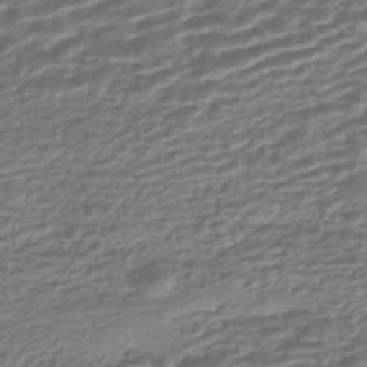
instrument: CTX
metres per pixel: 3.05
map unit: HNhu
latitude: -43.9745
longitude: 99.5777
